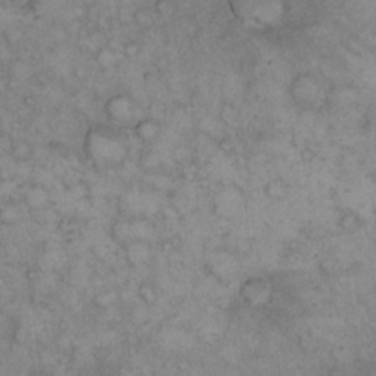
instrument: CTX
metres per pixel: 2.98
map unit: eHh
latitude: 14.1956
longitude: -63.4049
